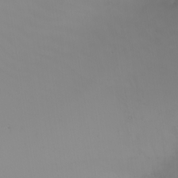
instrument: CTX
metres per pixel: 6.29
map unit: Nhu
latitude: -5.4265
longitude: -91.7072
